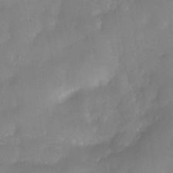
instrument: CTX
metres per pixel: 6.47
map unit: Nhe
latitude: -33.9556
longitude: -145.8583
